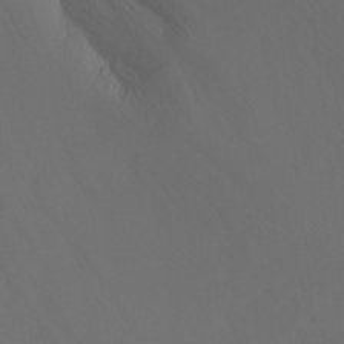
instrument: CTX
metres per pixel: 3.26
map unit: Ht
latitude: -7.9178
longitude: -32.2523
